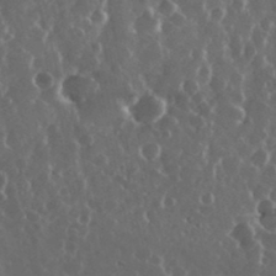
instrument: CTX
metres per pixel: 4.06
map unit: eHh
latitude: 34.2522
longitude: -59.0836
